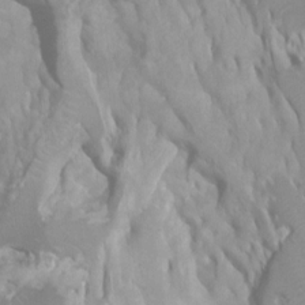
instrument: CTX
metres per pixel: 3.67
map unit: Ht
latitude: -0.6897
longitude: -18.5545
